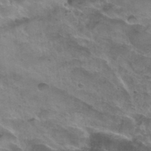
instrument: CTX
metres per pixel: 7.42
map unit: Hto
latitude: 34.9513
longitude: -44.7246
